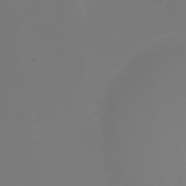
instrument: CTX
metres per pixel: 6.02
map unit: Nhu
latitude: -2.1794
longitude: -76.6868
